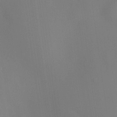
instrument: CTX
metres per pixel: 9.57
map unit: HNhu
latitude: 8.8947
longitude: 14.6141
